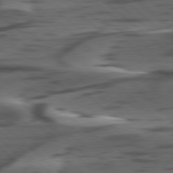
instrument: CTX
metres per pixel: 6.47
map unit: lApd
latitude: 78.6680
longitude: -49.2537
